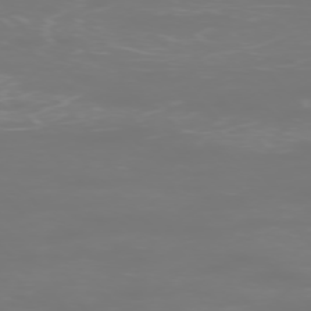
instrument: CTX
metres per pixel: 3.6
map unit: Ap
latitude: -76.7463
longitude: -62.4790
